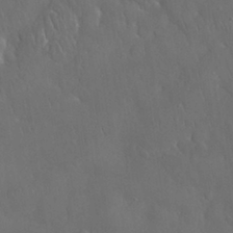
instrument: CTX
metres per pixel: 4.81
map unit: Nhu
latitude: 28.3845
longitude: -67.0269
